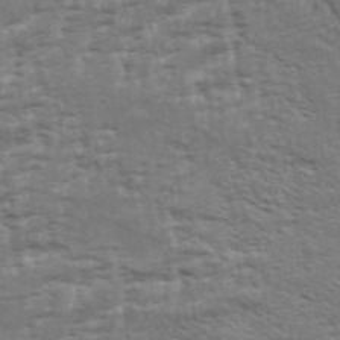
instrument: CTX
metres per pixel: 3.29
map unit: Aa
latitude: 34.0444
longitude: -135.9150
